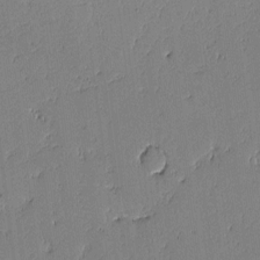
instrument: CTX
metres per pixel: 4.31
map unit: lAvf
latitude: -0.7275
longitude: -106.1011
